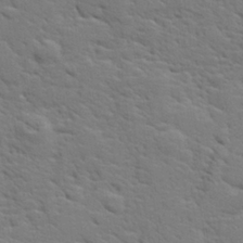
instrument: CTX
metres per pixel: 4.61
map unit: lHvf
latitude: 25.8961
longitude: 143.4643
